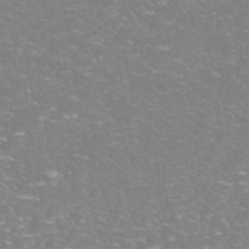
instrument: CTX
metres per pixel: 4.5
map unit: Nhe
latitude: -46.0283
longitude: 153.0297
